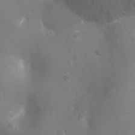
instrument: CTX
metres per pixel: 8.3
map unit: Ht
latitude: -9.7100
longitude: -24.1199
